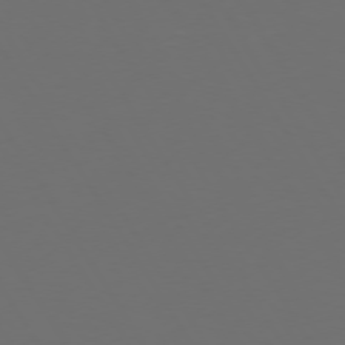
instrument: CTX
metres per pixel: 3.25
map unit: Hpe
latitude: 73.5938
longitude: -128.1200
